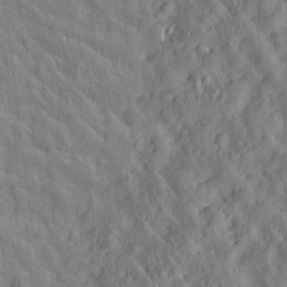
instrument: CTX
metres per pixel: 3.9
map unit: Htu
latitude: -3.3698
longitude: 174.4440
